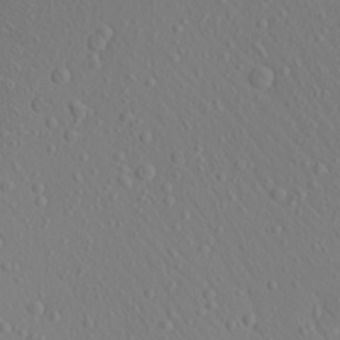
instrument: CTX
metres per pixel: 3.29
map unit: Aa
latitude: 23.4615
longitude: -146.3279
